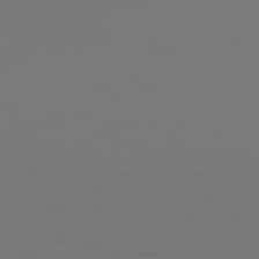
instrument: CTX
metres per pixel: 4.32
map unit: Hpe
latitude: 77.3103
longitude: -134.6112
